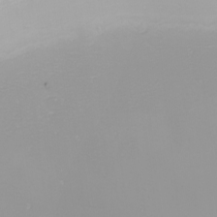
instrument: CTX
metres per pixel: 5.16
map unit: Nhu
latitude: -6.4440
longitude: -83.8394
